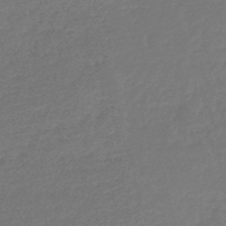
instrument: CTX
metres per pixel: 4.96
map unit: lHb
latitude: -45.3321
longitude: 70.1039
